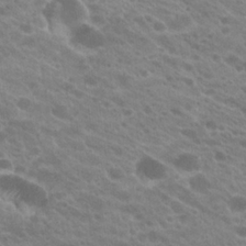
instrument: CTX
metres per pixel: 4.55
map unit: Hto
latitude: 23.5182
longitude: -36.1389
